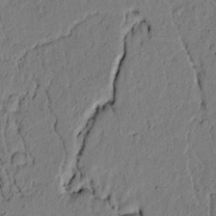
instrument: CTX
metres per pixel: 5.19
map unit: lAvf
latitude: 4.4412
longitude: 164.7275
